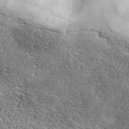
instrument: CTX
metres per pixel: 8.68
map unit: ANa
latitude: 42.5735
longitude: -87.0647
